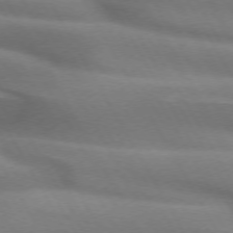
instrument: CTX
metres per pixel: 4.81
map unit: lApd
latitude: 72.1011
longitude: -51.4426
